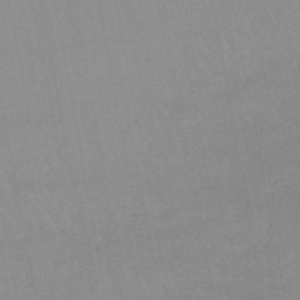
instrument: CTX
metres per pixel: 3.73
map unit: lHb
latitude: -44.3495
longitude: 77.1053
